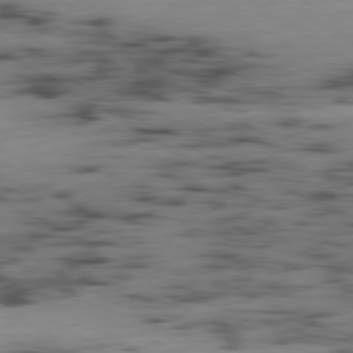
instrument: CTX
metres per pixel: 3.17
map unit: Ap
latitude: -80.2929
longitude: -61.8583
